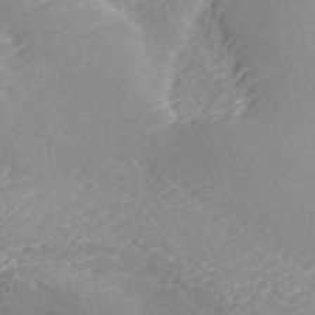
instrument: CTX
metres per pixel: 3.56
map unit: ANa
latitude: 45.3482
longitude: 37.3320
